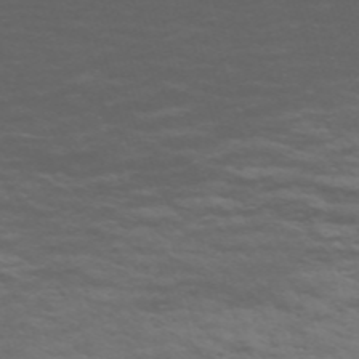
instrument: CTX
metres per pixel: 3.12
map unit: Nve
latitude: -58.9541
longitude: 56.1983
